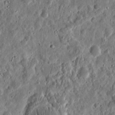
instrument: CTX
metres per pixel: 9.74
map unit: eHh
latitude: 10.4034
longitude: -73.7639
